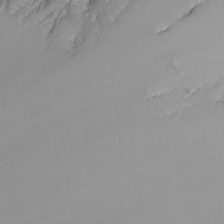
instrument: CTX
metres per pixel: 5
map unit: Nhu
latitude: -8.4629
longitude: -82.3467
